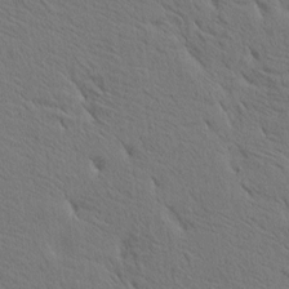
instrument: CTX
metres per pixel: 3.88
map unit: eHh
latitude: 3.3859
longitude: -78.9136
